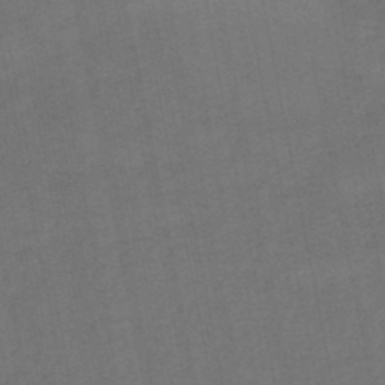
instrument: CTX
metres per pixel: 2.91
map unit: HNhu
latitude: -48.2173
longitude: 96.3684
